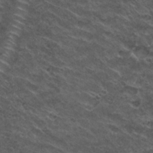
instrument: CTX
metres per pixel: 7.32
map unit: Nhu
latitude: 29.4615
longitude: -49.6505
